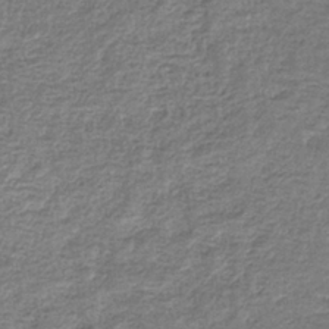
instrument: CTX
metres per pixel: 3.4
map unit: eHb
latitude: -34.6518
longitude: 77.3132
